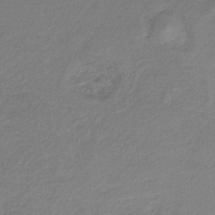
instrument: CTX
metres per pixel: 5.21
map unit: HNb
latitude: -33.8234
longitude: 56.7463
